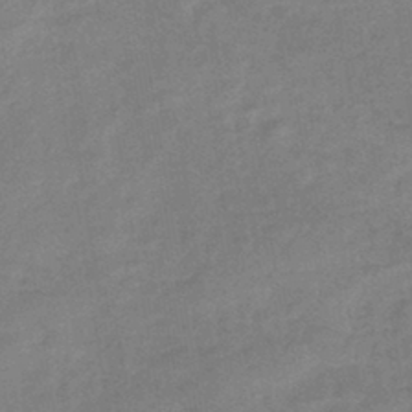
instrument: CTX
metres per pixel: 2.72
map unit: eHb
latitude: -42.3306
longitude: 82.6707
